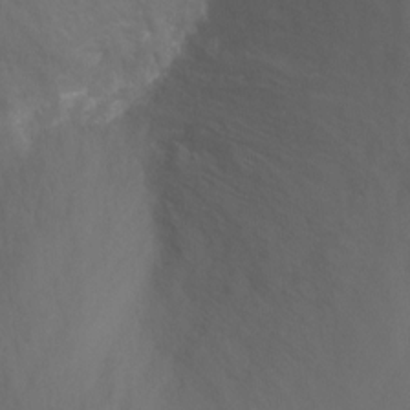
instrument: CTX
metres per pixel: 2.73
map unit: Ht
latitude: -7.0108
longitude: -32.6679
